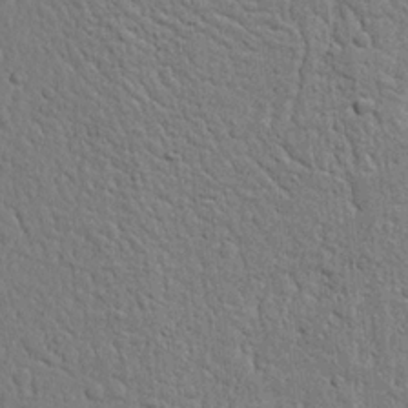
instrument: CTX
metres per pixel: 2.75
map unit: Nhu
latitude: 15.1593
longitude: -74.6868
